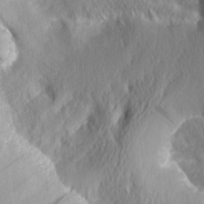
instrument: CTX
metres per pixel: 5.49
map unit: Nhu
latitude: -5.2187
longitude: -150.4034
